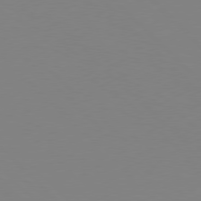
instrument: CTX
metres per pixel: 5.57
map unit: Hpe
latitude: 77.8583
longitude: -164.1389
